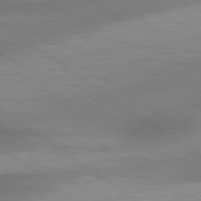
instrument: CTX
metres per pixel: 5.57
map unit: Hpe
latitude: 79.0648
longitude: -134.6490
